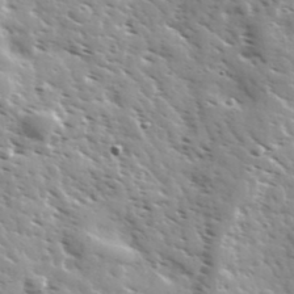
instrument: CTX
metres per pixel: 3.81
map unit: Ave
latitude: 36.9136
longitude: -110.6680
